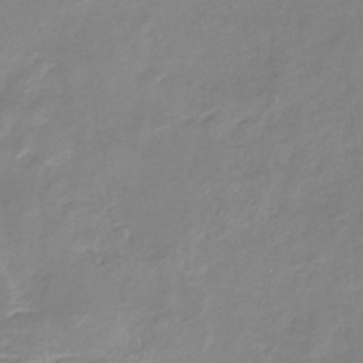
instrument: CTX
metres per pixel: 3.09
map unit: eHb
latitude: -36.8786
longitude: 74.6330
